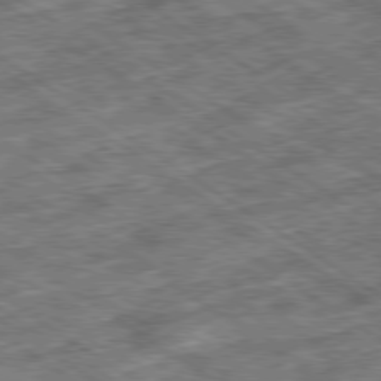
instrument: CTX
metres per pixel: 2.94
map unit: Ap
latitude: -79.8044
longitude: -49.9150
